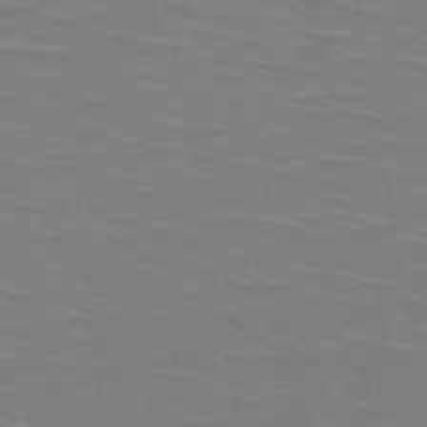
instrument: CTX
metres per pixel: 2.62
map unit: HNb
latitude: -46.9730
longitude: -45.4993
